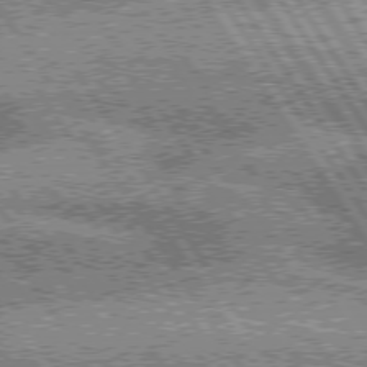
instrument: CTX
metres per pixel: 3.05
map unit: lApd
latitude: 75.5560
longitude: -59.1781
